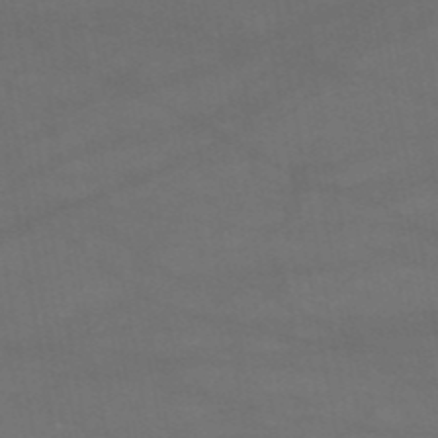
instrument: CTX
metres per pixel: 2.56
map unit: HNb
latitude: -51.7855
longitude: -39.5371
